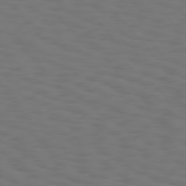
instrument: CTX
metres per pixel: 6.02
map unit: Hpe
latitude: 75.5560
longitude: -133.0081
